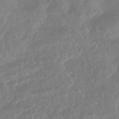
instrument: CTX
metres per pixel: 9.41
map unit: eHb
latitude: -45.8611
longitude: 83.8422
